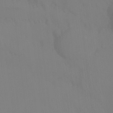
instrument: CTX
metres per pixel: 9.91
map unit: Ht
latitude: -15.5210
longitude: -51.1214
